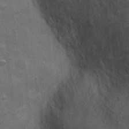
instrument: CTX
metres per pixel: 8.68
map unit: Ht
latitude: -3.4076
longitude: -15.4238
